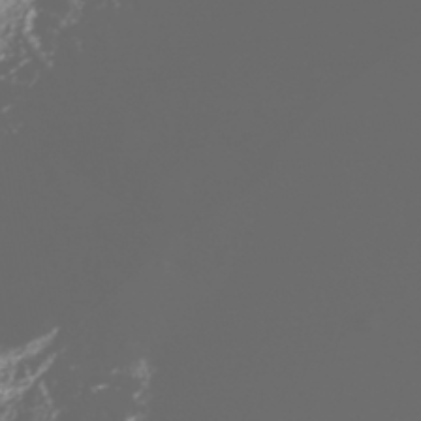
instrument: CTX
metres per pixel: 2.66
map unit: Nhe
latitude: -45.8045
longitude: 151.8611
